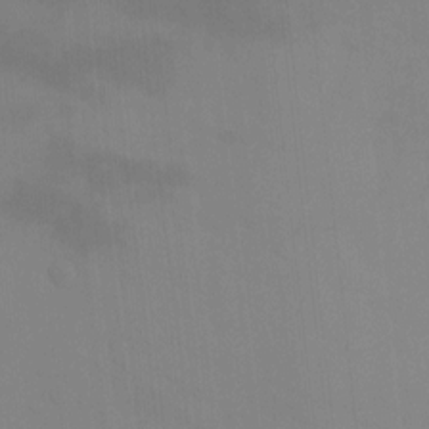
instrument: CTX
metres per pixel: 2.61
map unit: Ht
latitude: -15.4833
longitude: -51.3292
